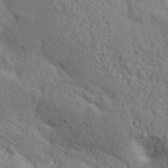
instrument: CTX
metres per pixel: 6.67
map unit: ANa
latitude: 41.0836
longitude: 51.3887
